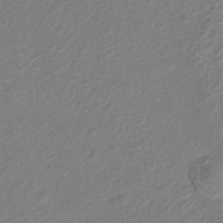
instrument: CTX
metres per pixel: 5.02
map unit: Hto
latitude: 6.1200
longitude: -31.4238
